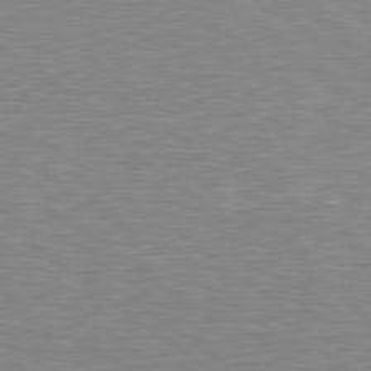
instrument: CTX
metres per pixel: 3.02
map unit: lApd
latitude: 79.1403
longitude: -90.0255
